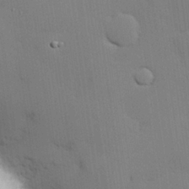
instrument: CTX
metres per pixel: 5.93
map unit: Hve
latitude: 26.0822
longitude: -90.4223
